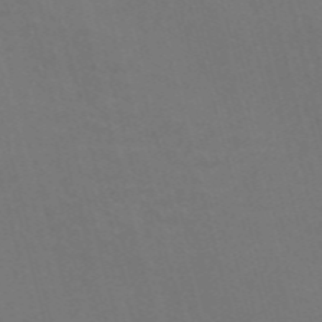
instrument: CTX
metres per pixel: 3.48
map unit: Nve
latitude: -57.9556
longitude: 52.0850
